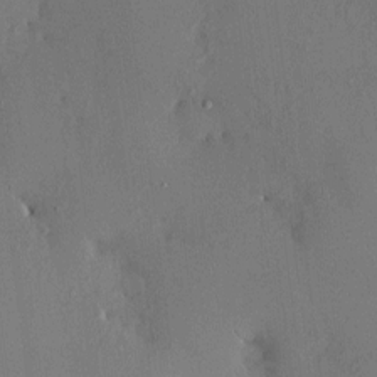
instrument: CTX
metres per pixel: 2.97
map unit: HNhu
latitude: 6.9136
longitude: 14.9920
